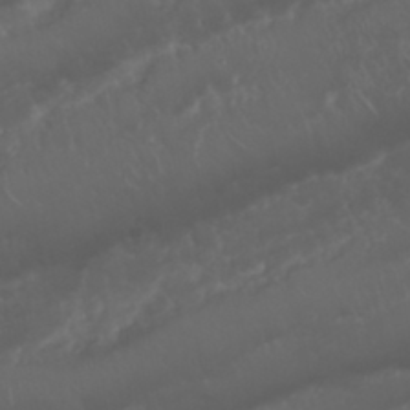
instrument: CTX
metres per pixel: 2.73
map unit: Nhu
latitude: 22.8002
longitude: -63.4238
